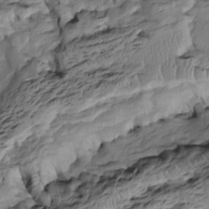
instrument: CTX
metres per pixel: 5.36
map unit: Htu
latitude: -6.6518
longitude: 154.3873
